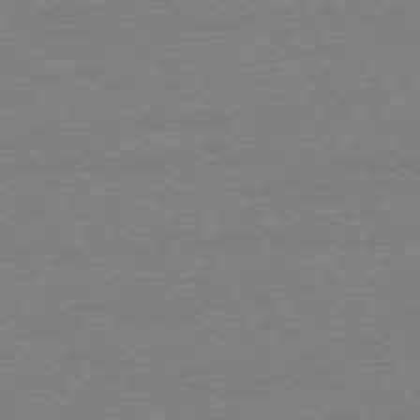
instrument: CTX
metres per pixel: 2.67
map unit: Ap
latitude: -78.4818
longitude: -95.9528
